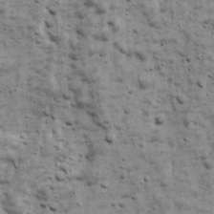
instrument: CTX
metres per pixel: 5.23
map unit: Ave
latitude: 16.8758
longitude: -133.8205
